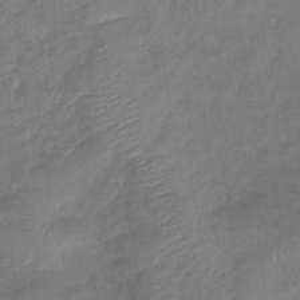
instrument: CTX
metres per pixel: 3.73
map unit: lHb
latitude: -40.8408
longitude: 78.0661
